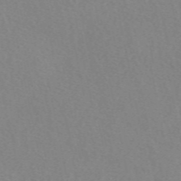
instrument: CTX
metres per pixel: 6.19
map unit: eAb
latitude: 50.7246
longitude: 108.1984
